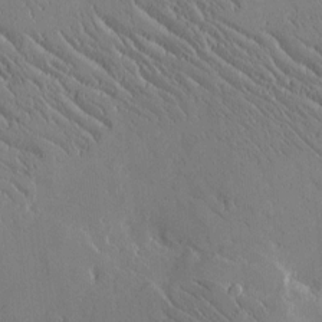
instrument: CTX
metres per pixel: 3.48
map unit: Htu
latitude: -2.3873
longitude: 175.7288
